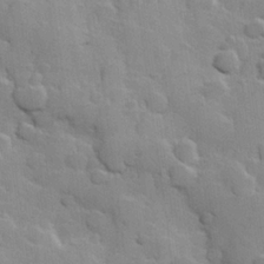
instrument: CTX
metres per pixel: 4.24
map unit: Hve
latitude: 23.6883
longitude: 148.3685
